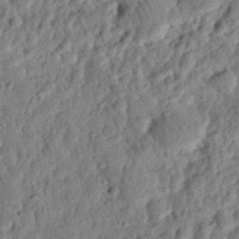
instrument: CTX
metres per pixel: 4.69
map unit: eHh
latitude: 27.0648
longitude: -77.4048
